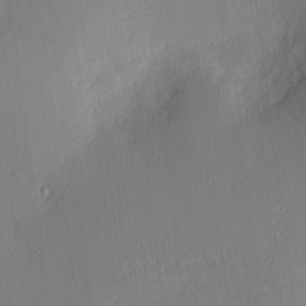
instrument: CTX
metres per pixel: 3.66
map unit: Nhu
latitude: 2.1766
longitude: -75.9339
